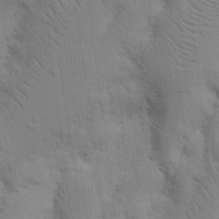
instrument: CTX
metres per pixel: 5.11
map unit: Nhu
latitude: 16.0633
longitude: -74.8758
